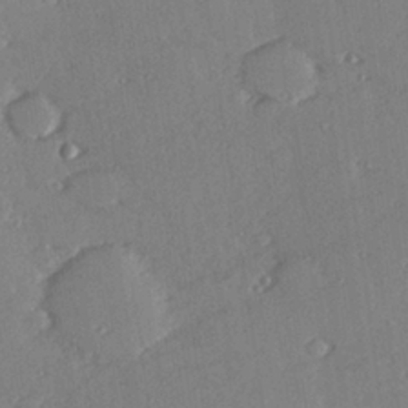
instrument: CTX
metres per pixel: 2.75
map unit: Hve
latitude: 27.2159
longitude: -91.3293
